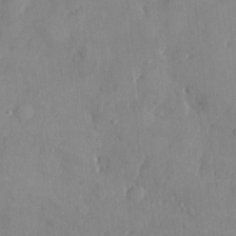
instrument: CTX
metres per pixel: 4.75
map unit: HNhu
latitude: 6.7624
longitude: -2.8002
